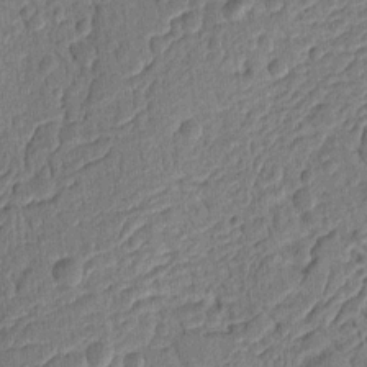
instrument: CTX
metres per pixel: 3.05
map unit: Ht
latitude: 11.8017
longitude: -75.7639
